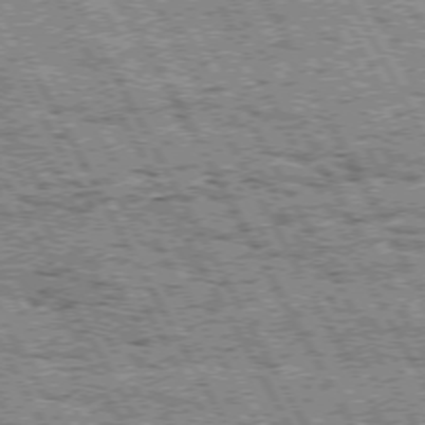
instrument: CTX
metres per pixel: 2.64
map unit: Hpe
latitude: 72.1578
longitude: -124.8758
